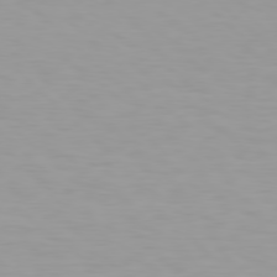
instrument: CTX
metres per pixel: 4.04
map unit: Hpe
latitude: 78.1389
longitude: -136.7813
